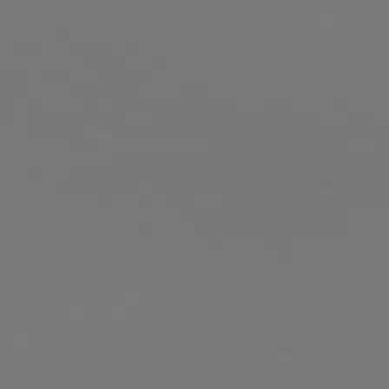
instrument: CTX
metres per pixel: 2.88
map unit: Hpe
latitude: 77.2537
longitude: -133.4049
